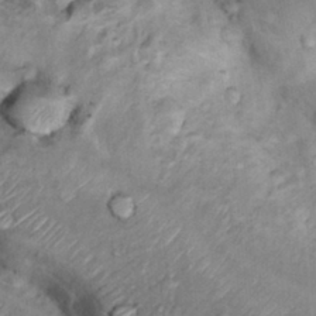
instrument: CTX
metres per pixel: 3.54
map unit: Hto
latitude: 14.3279
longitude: -30.1578
